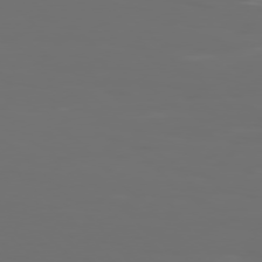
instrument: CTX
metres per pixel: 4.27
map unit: Hpe
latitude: 77.1025
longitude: -135.1592
